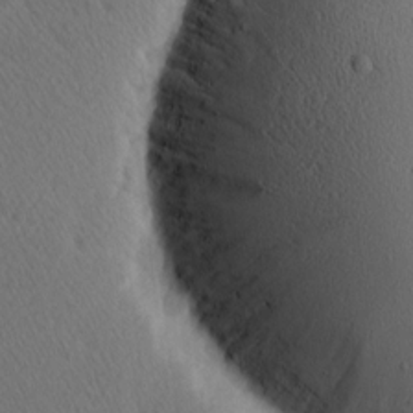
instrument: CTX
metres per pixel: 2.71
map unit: Hve
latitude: 12.9136
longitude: -90.7435
